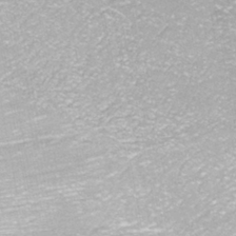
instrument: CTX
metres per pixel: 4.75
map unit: ANa
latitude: -41.4832
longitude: 104.3684
